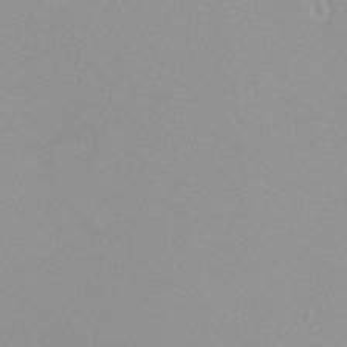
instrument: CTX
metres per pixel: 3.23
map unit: eHh
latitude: -8.3495
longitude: -70.7624
